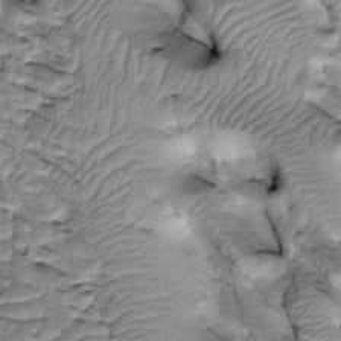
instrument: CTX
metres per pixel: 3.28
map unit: Htu
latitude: -2.9730
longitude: 150.3117
